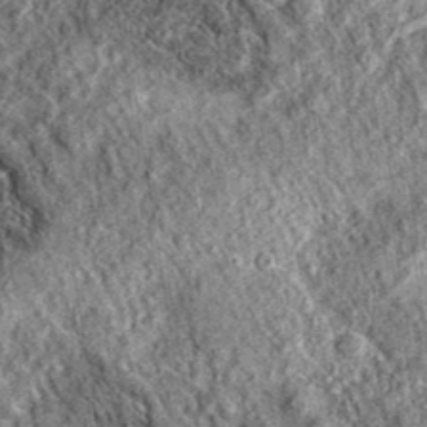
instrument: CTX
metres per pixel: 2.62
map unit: eAb
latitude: 36.8758
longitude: 108.5007
